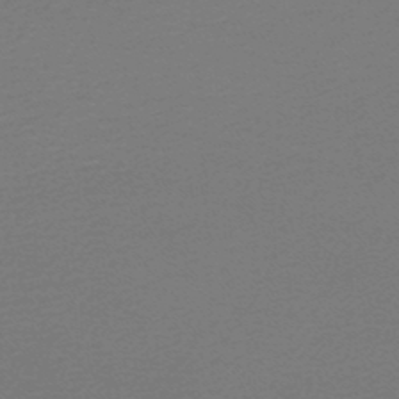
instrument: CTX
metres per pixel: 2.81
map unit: lHb
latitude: -46.7463
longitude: 64.0661
